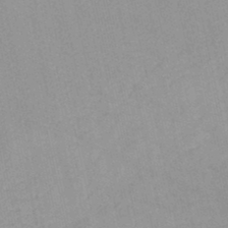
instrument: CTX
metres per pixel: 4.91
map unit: lHb
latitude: -45.8422
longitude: 69.7666
